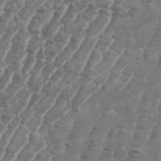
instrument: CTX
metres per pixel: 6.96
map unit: eHh
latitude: 34.9891
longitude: -136.3279
